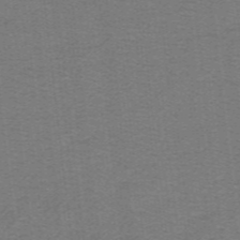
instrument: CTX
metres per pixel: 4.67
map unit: lHb
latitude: -41.9178
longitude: 54.5763
